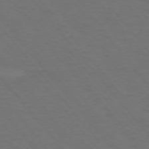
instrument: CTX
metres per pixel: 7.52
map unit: Ap
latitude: -76.1984
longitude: -62.2145
